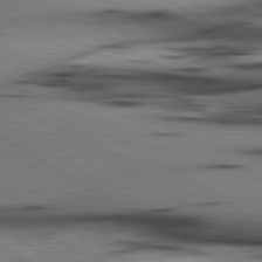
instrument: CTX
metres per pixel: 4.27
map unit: lApd
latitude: 80.5357
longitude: 158.4817
